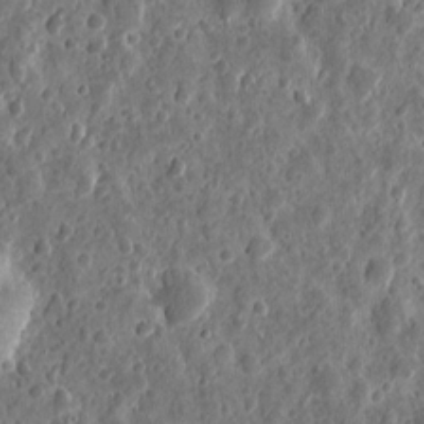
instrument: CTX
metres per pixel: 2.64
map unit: eHh
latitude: 9.9339
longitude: -73.6505
